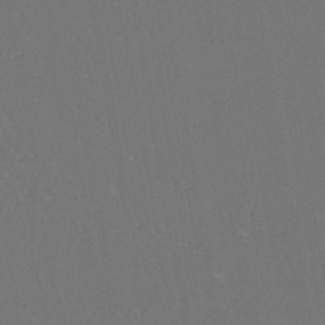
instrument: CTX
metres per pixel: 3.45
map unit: eHh
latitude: -44.5007
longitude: -28.8380
